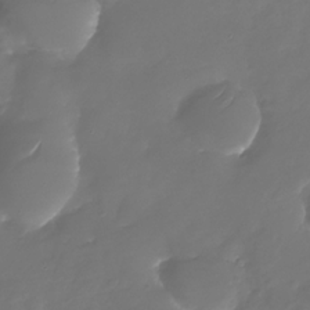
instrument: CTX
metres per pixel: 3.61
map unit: Nhu
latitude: -28.1228
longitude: -68.2145
